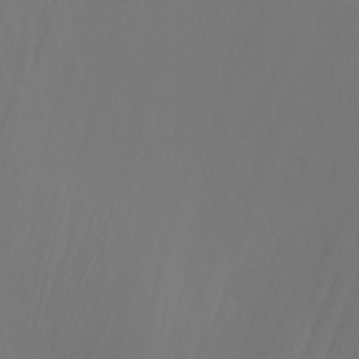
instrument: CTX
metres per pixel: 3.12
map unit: Nhu
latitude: -7.6910
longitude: -72.6491
